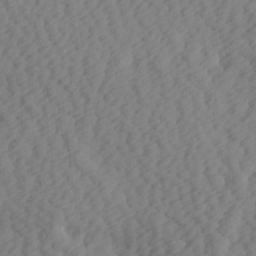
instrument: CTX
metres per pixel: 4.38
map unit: Hve
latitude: 13.8772
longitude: -91.6505
